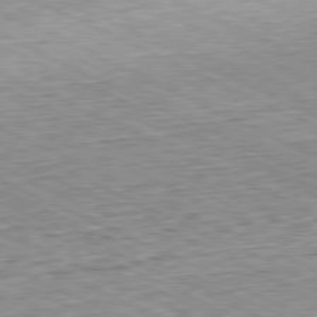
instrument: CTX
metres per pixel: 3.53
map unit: Hpe
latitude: -81.2187
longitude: 11.2565
